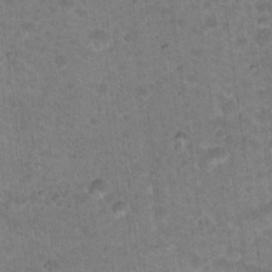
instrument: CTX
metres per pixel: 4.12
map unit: Nhu
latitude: 17.7828
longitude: -31.5749
